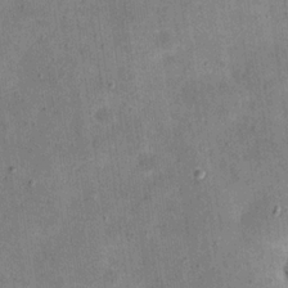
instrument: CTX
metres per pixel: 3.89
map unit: eHh
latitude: 21.6316
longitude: -66.4412
